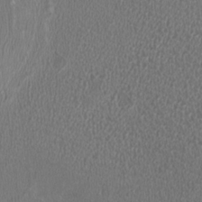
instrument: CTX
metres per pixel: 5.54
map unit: HNhu
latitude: -3.0297
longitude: -1.1403
